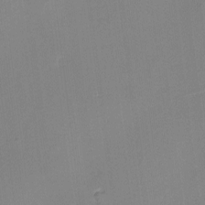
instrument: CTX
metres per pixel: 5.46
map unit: eHh
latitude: -2.7274
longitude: -80.0255
